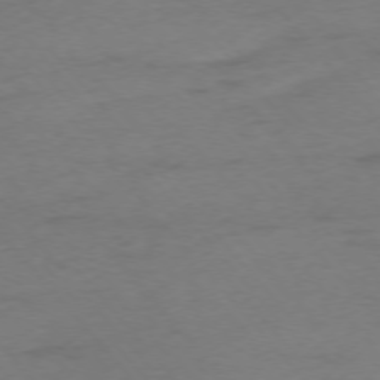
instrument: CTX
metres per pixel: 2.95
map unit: Ap
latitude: -75.9745
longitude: -72.1767
